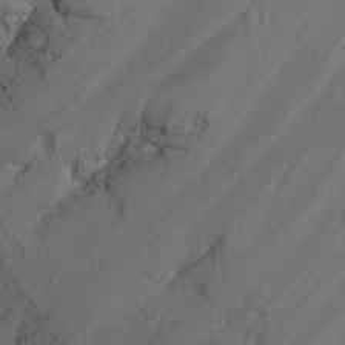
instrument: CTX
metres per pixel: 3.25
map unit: Nhu
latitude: -8.4818
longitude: -50.6301
